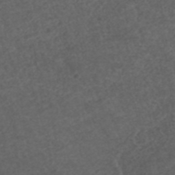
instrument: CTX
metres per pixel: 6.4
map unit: ANa
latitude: 42.6680
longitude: 27.9367
